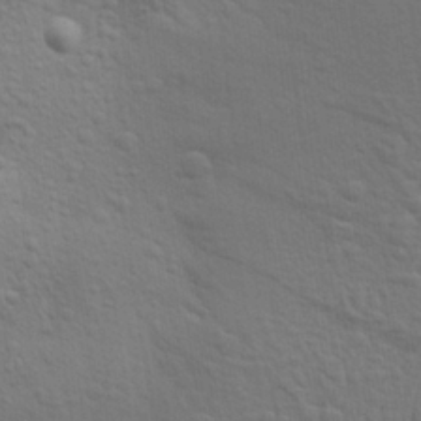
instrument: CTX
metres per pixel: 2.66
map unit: Aa
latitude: 25.3292
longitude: -146.9892
